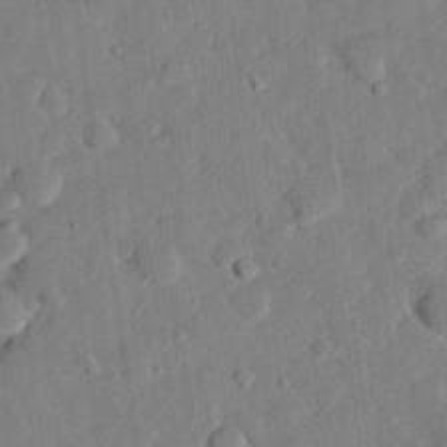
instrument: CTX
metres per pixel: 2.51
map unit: eHh
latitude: 25.9717
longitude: -81.4615
